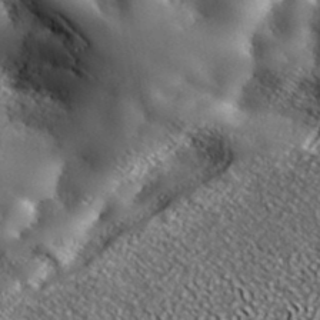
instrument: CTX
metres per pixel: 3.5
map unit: ANa
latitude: 38.8947
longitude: -91.6505
